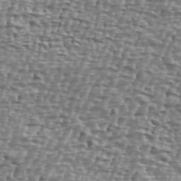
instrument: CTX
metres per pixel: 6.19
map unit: Ave
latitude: 40.3089
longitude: -112.3089
